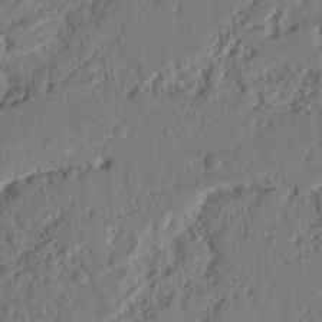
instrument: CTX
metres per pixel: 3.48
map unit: Nhu
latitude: 19.5560
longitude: -78.5735
